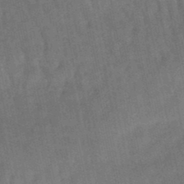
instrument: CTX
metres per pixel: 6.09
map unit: lHb
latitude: -47.8044
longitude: 77.2754
